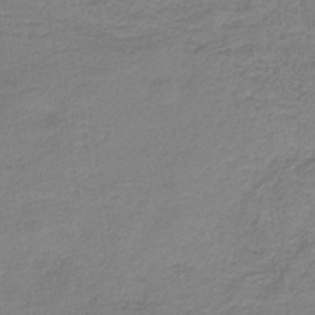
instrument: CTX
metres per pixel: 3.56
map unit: HNb
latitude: -35.5021
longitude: 52.7085
